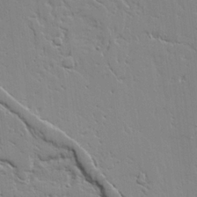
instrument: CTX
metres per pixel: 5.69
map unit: Ave
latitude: 20.1767
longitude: -127.5749
